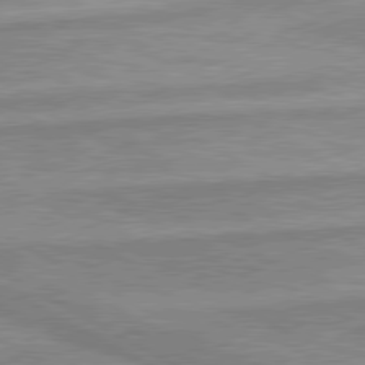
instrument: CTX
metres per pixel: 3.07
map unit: lApd
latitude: 80.1578
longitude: -174.0444
